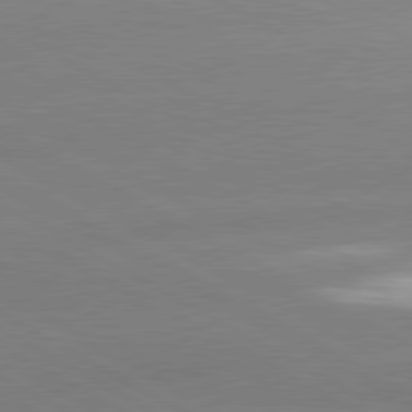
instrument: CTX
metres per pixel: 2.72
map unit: lApd
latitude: 80.4034
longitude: -153.5371
